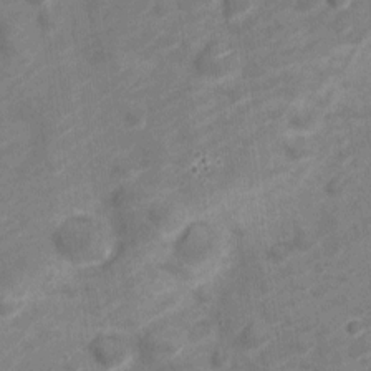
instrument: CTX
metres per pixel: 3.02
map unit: Nve
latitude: -19.8233
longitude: 107.3510
